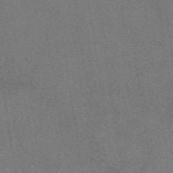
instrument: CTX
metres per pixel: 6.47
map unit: eAb
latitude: 48.4034
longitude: 115.1242
